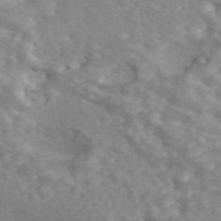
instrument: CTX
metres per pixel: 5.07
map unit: ANa
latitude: 45.7260
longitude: 26.7463
